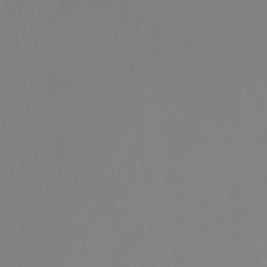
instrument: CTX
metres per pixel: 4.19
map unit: Htu
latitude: -14.5763
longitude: -47.7450
